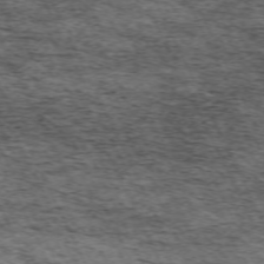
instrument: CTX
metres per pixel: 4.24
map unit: Hpe
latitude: -70.7085
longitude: 11.3699
